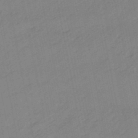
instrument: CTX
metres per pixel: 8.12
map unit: lHb
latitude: -48.7652
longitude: 75.8045
